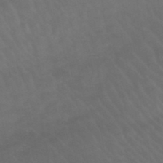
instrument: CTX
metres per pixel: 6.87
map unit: lHb
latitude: -47.6722
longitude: 75.5777
